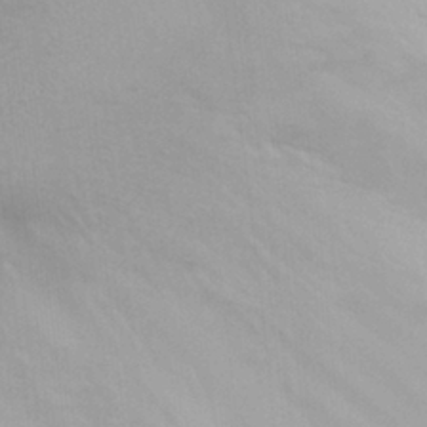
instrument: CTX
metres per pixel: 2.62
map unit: Hto
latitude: 28.3467
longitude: -40.3845
